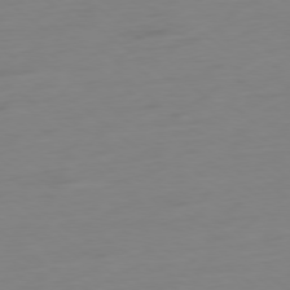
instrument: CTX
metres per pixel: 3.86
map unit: Ap
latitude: -78.8219
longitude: -66.5167
